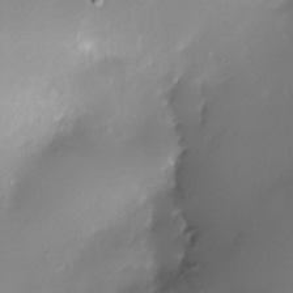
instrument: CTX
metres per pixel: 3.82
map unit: Nhe
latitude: -31.6911
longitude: -117.3293
